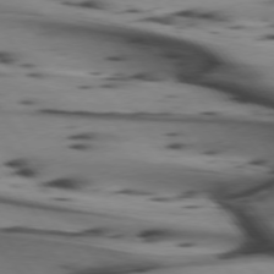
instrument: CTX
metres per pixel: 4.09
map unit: lApd
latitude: 74.6113
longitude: -65.1025
